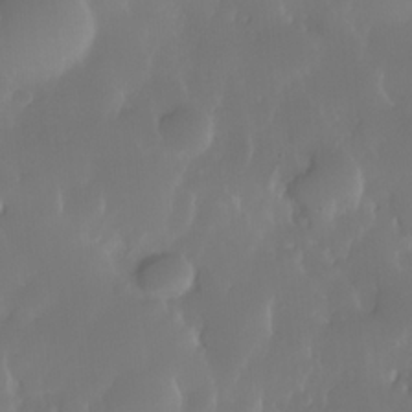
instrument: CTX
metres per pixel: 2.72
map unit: Nhe
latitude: -35.5021
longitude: -131.5938
